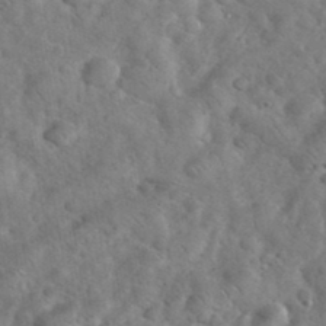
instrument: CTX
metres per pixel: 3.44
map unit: eHh
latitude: 36.3090
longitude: -64.0255
